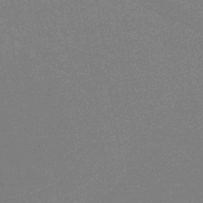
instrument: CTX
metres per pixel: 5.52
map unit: HNb
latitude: -35.6533
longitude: 59.7477
